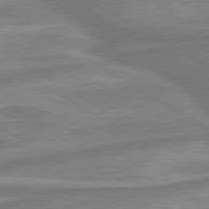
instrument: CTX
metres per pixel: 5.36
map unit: lApd
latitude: 80.3467
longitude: -177.4426
